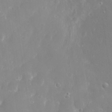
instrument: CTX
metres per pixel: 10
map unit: eHh
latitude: 31.4427
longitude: -58.5357
